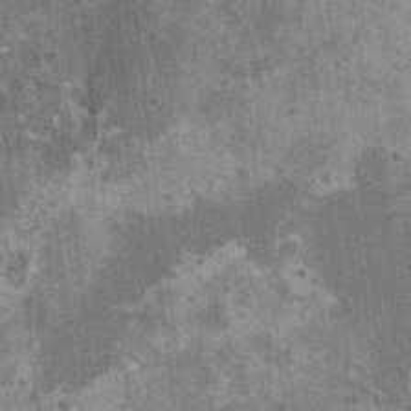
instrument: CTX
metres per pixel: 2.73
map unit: HNhu
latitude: 3.6883
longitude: 5.0108
